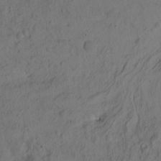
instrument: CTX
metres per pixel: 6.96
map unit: eHh
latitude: -1.6722
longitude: 16.6141
